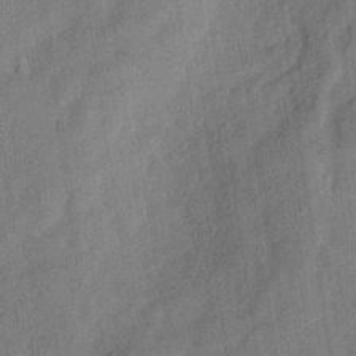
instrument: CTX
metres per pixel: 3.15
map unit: Hve
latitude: -31.6533
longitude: 92.0661
